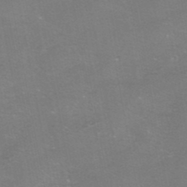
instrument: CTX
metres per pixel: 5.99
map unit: HNhu
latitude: -40.5196
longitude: 103.4454
